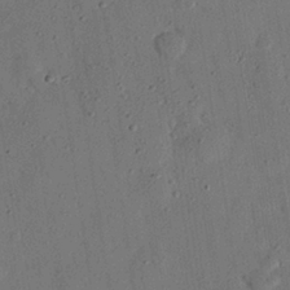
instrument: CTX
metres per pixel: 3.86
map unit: eHh
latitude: 26.5735
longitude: -77.0836
